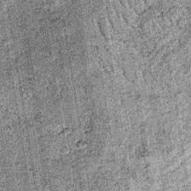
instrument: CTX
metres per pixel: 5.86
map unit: lHb
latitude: -36.8786
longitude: 67.5211
